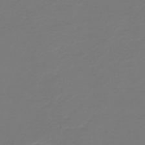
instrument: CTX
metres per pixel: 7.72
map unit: HNb
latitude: -46.8219
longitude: 54.1228
